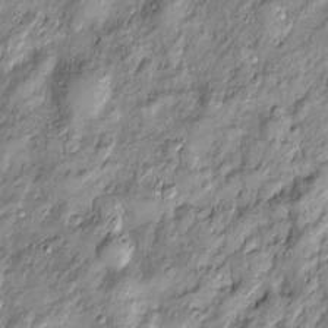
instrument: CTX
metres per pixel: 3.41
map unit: Htu
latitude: -4.3117
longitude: 159.4265
